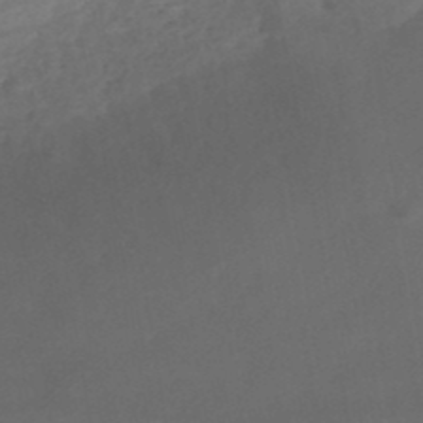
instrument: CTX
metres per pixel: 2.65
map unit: HNhu
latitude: -48.8219
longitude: 100.0094
